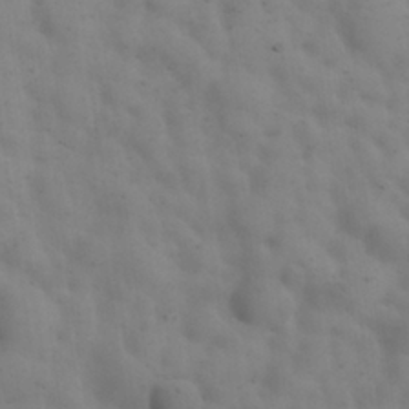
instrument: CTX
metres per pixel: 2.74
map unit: Nhu
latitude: 27.4804
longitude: -71.9150
